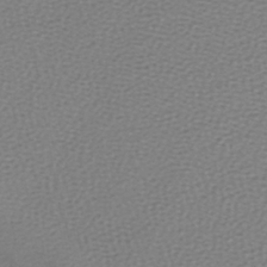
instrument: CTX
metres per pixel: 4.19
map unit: lHb
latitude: -43.5966
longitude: 72.4062
